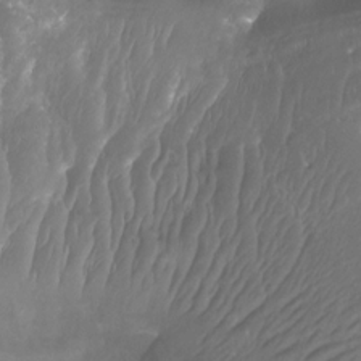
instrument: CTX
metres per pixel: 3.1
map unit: Htu
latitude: -14.7841
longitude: -47.1215
